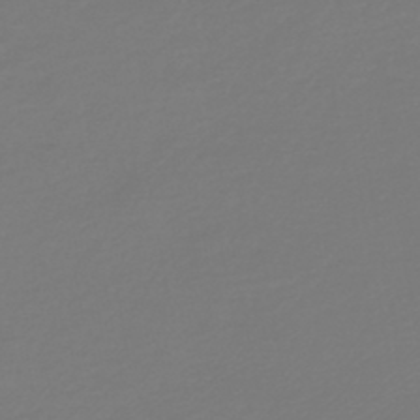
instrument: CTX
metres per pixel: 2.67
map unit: HNb
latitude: -46.7085
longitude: 55.0864
